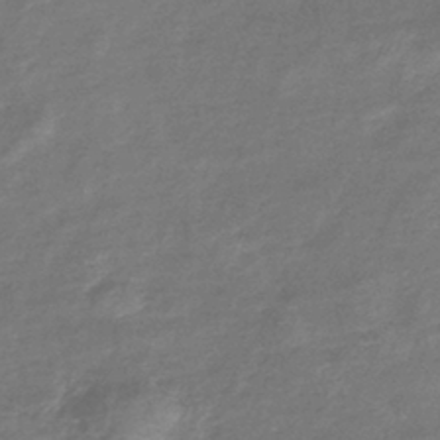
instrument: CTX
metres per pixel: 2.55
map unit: lHb
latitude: -41.5777
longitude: 78.9163
